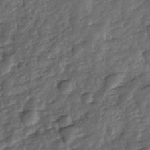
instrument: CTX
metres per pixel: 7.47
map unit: Nhe
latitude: -34.1606
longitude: -143.4616
